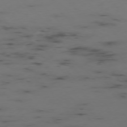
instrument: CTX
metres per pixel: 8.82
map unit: Hpe
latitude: -76.0850
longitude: -17.6505
